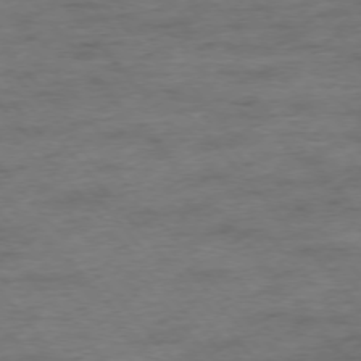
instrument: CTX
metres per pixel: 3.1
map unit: Hpe
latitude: -76.1984
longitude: -12.0255
